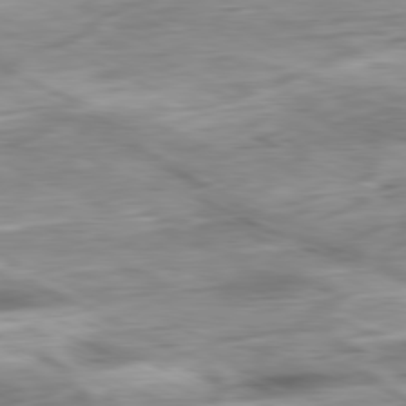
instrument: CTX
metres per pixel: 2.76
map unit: Ap
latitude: -80.8975
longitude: -69.3104
